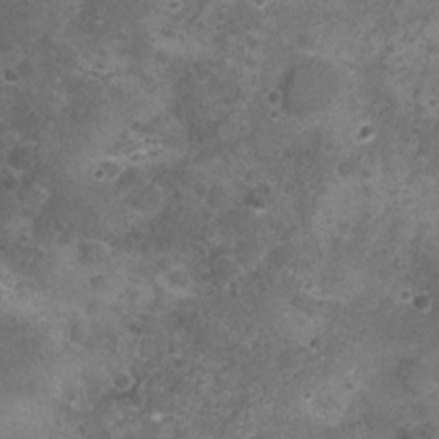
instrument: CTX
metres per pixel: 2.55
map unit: Nhu
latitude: 3.2348
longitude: -17.3103
